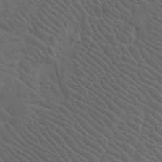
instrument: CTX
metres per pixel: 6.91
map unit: Htu
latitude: -7.7666
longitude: -66.9513
